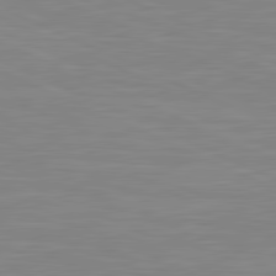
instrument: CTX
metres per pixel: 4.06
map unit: lApd
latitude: 81.5182
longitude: -168.3090
